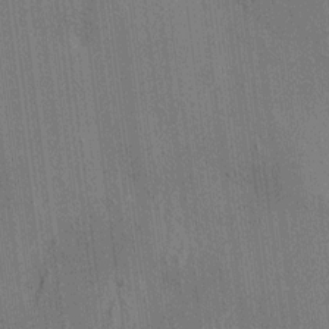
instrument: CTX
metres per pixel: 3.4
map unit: HNhu
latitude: 8.4223
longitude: 15.5777
